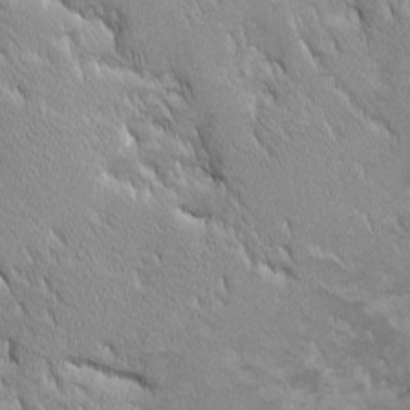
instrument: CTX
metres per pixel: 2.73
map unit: Ave
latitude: -10.2173
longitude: -117.4615
